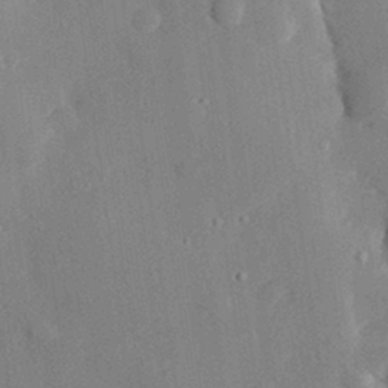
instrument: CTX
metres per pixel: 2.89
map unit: eHh
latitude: 29.6505
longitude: -80.8947
